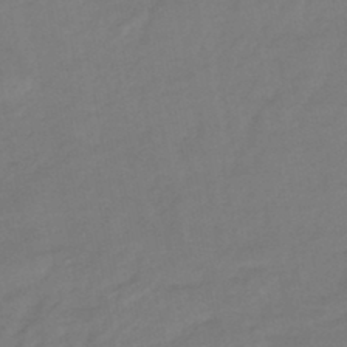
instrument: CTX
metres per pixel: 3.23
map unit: HNhu
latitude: -46.0472
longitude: 94.0283
